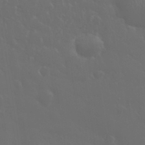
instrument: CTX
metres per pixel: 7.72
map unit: eHh
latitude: 33.4615
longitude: -60.8002
